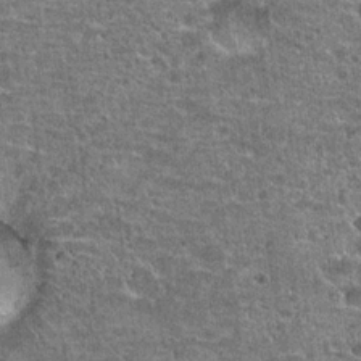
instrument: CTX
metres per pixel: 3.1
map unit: Hto
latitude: 19.8583
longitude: -42.2901
